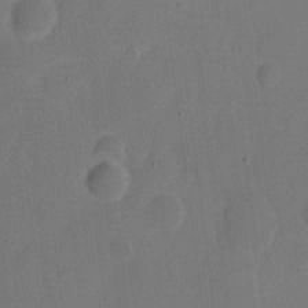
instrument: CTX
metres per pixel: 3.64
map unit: eHh
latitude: 6.7435
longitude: -66.6868
